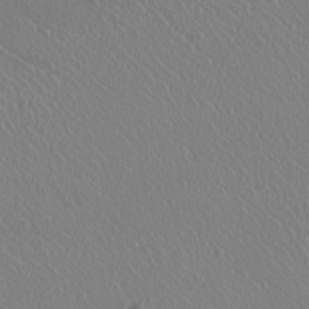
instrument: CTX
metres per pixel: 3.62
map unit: HNhu
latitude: -0.6141
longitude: -1.6882
